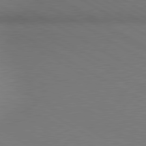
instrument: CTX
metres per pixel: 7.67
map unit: lApd
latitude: 80.2711
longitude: 128.1039
